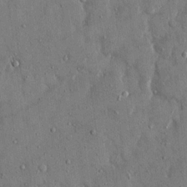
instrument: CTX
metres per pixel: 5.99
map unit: eHh
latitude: 14.3090
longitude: -68.5924
